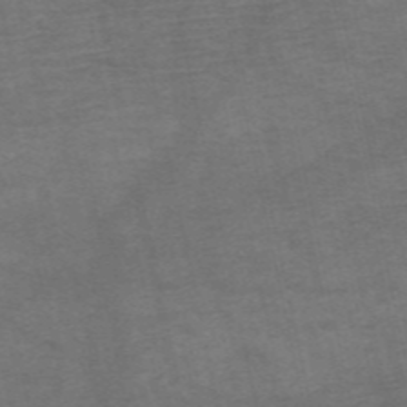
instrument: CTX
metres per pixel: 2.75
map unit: HNb
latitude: -53.8422
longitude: -43.7450
